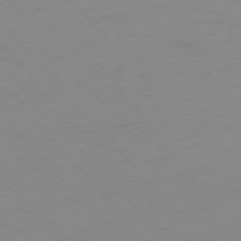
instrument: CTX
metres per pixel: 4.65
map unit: Ap
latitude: -76.4251
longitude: -71.8016
